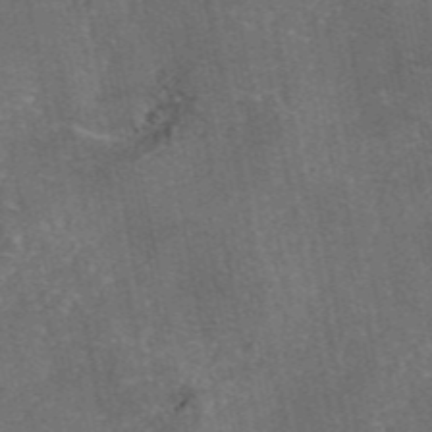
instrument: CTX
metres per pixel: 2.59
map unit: eAb
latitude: 46.2334
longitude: 107.0865
